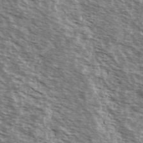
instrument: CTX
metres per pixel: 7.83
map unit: Ave
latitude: 38.8191
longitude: -109.7071
